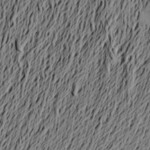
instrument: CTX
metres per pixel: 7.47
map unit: Aa
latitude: 20.9325
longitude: -149.9150
